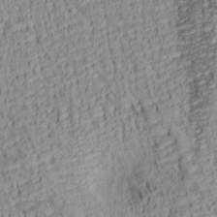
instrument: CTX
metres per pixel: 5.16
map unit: lAa
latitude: 6.1767
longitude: -115.3481
